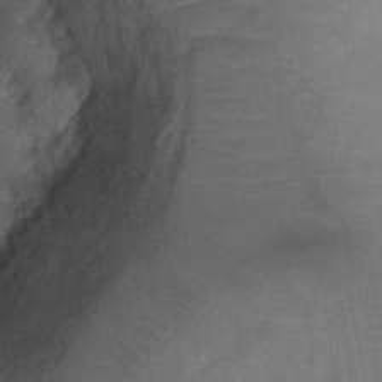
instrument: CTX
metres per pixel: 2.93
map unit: Ht
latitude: 0.7435
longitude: -32.5357
